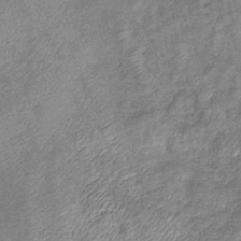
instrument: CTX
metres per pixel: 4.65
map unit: eHb
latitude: -37.8233
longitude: 77.3321
